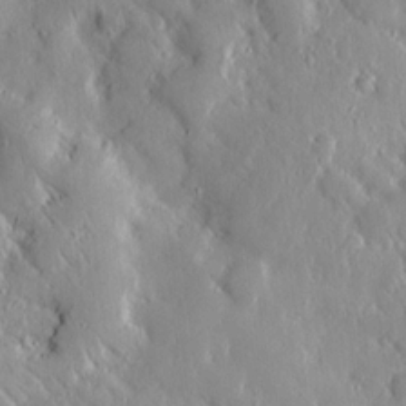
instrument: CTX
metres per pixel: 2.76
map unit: lAvf
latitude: 9.3671
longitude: 168.9352
